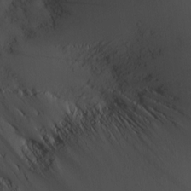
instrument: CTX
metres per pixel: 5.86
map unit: Nve
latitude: -8.2928
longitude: 175.8800
